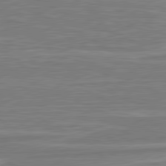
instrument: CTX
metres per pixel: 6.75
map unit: lApd
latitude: 81.0836
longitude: -173.6315
